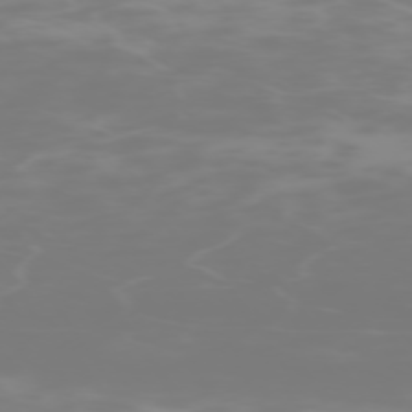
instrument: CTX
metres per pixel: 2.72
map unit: Hpe
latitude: -74.7275
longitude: 6.9730
